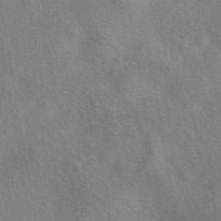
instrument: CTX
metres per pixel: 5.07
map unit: eAb
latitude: 40.4034
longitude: 106.9542
